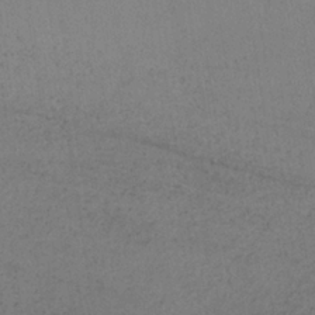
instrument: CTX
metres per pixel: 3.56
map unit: lHb
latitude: -34.6518
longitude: 63.7855
